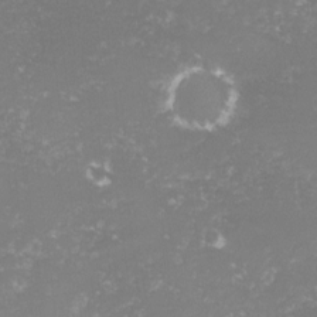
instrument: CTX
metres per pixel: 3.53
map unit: lHvf
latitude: -14.9353
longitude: -98.3467
